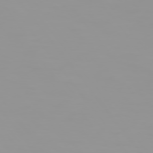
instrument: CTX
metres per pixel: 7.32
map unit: Hpe
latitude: 74.6302
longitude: -128.8947
